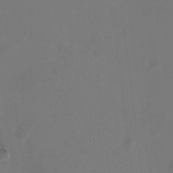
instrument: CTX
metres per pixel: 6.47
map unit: HNhu
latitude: -2.4628
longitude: -1.1970
